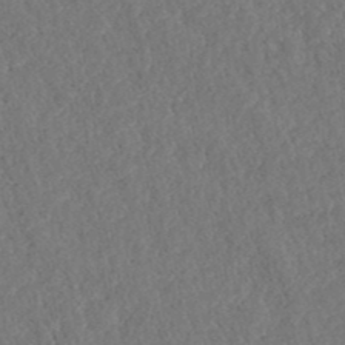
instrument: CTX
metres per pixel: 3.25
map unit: ANa
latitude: 40.2711
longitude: 18.6330
